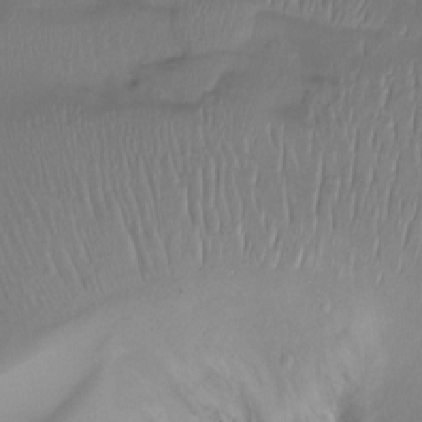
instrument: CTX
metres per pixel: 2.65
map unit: Htu
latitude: -14.5196
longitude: -45.0836
